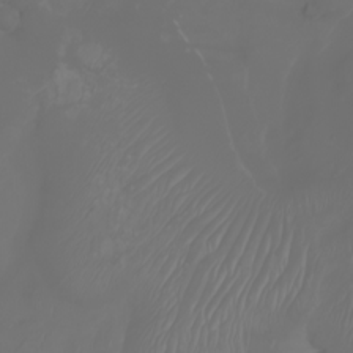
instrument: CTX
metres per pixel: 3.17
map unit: Nhu
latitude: -7.2943
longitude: -83.8772
